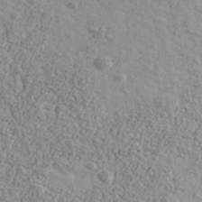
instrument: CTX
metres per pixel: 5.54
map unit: Ave
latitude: 39.8961
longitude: -110.6680
